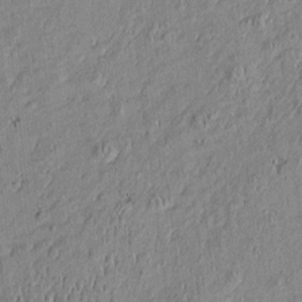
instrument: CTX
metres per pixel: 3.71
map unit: Htu
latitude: -6.1228
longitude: 176.6519
